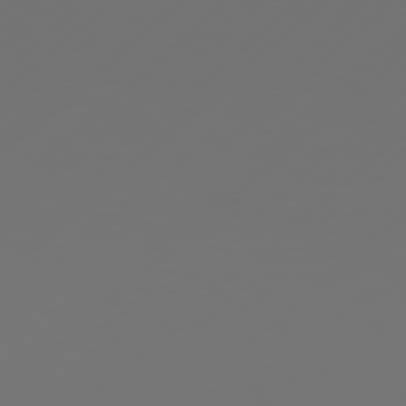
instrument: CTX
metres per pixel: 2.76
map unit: Hpe
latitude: 78.2712
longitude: 173.5210
